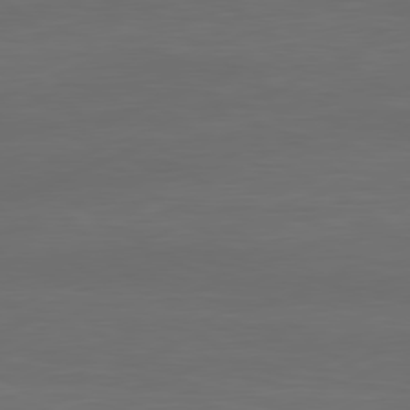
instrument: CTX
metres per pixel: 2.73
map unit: Ap
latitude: -81.5021
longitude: -85.8395
